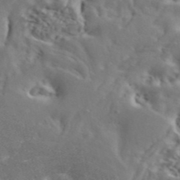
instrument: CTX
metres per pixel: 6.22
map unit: ANa
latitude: 43.6505
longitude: 46.3495
